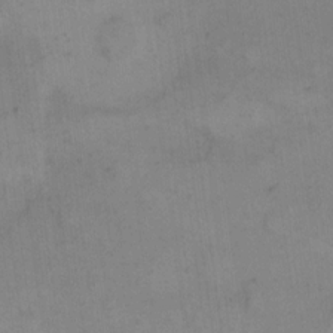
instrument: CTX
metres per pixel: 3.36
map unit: eHh
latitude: 15.1781
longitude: -67.8583
